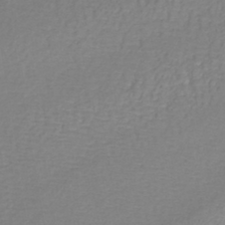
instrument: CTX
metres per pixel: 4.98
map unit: lHb
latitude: -43.1620
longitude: 72.6140
